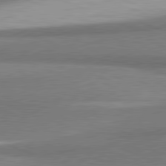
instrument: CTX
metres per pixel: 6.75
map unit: lApd
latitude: 81.5938
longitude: 164.0850
